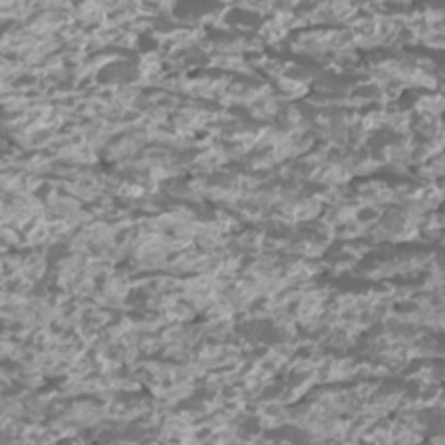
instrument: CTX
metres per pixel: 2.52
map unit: Htu
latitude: 3.1025
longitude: -20.7058
